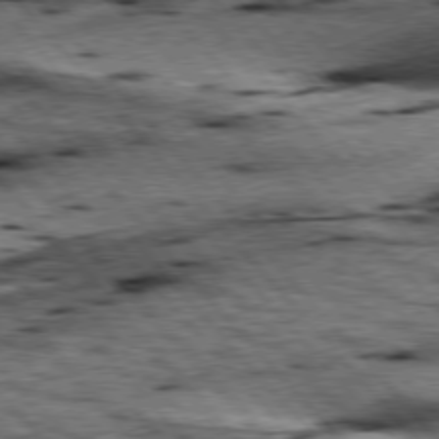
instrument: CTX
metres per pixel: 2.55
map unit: lApd
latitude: 76.5168
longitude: -71.5560
